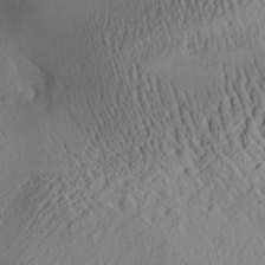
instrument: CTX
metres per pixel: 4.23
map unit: Aa
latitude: 28.1200
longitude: -135.1781
